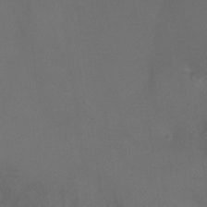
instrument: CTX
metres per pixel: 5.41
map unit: Nhu
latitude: -8.9731
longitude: -43.6505
